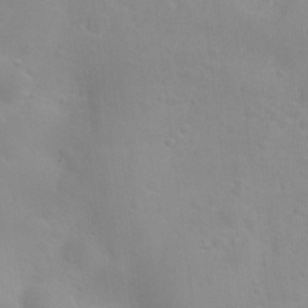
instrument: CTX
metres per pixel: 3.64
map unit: Nhu
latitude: 26.8002
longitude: -55.9150
